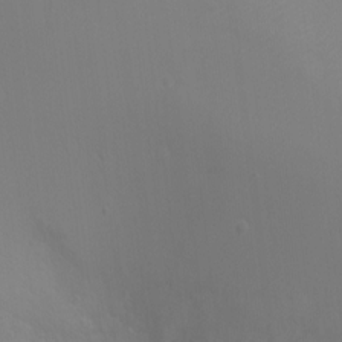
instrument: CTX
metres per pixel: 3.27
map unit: Ht
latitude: -5.6155
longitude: -28.8758
